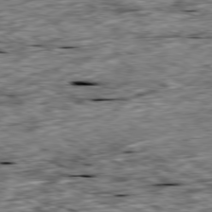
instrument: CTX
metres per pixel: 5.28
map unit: Ap
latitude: -80.0283
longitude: -89.8017
